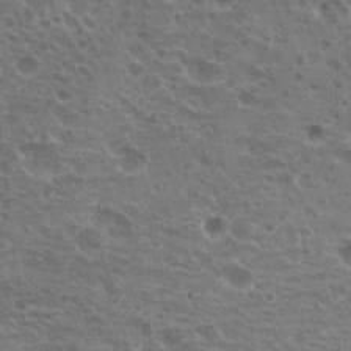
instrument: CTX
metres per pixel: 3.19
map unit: Hto
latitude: 20.2712
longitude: -41.0647
